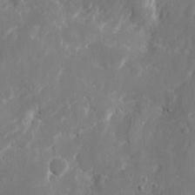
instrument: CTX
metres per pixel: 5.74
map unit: eHh
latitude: 10.0255
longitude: -71.0836
